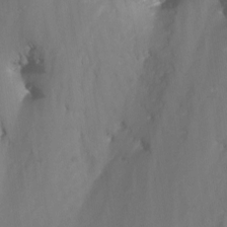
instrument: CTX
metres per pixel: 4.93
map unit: Nhu
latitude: -15.8045
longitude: -52.4790
